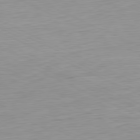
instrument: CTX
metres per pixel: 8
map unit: Ap
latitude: -80.9542
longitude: -60.1200
